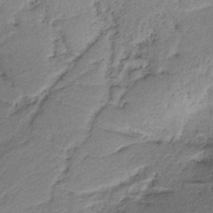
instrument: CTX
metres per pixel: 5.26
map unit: HNb
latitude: -32.8030
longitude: 56.7841
